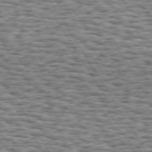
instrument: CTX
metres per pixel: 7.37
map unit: Hpe
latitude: 73.2159
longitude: -131.6127
